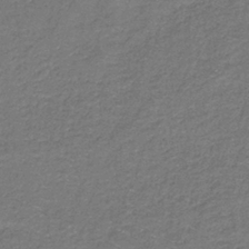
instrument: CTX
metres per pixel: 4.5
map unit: HNb
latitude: -36.8786
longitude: 51.4832
